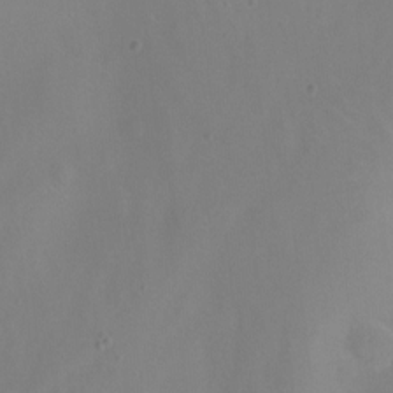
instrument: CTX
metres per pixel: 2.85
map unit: Hto
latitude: -13.6533
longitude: -43.1970
